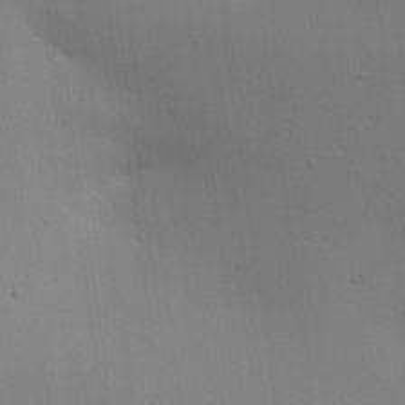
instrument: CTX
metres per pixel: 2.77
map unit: Aa
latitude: 26.5924
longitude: -130.2712
